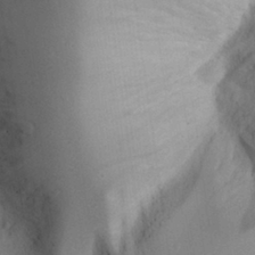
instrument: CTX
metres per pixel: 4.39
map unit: Aa
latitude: 28.7246
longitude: -145.2159
